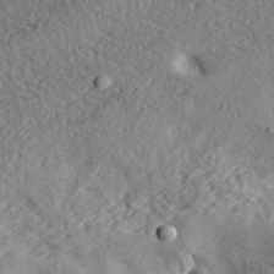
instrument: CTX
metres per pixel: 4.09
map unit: lHvf
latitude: 33.5371
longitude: -83.3859
